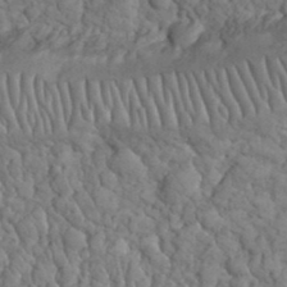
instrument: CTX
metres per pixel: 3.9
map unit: eHh
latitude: 32.7624
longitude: -66.5356
